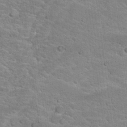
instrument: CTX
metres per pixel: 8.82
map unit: Hto
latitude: 17.5938
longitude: -36.8380
